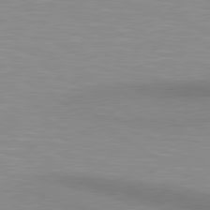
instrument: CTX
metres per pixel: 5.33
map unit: lApd
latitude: 80.4412
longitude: 131.3132
